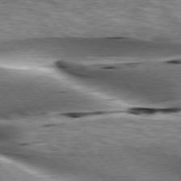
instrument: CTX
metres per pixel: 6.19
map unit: lApd
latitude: 76.6490
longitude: -61.6127
